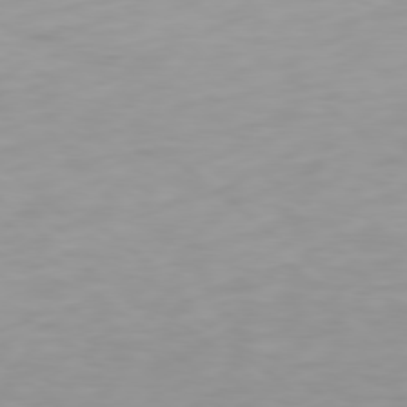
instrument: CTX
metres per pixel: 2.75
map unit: Hpe
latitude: 78.1767
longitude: -169.8206
